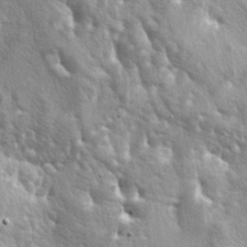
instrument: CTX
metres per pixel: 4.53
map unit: lAa
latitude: -6.0472
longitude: -125.5938
